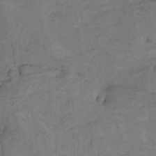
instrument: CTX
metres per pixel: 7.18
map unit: Nhu
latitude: -9.8233
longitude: -76.5545
